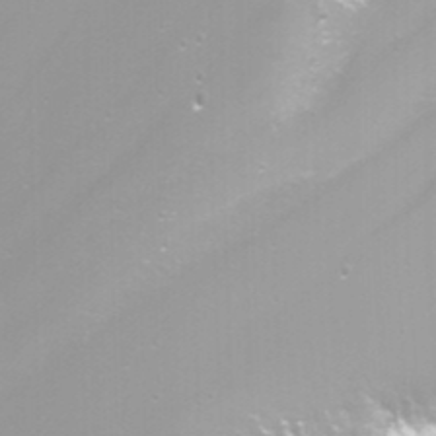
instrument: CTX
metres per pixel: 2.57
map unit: Nhu
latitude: -7.7288
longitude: -75.2726
